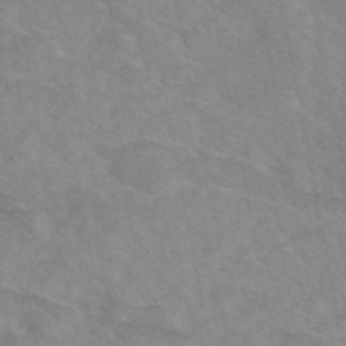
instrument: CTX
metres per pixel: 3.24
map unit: eAb
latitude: 48.5168
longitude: 120.6896
